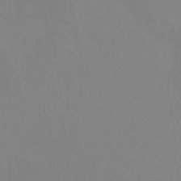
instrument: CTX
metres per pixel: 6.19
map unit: HNhu
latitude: 5.4426
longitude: 4.1605
